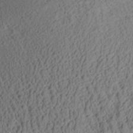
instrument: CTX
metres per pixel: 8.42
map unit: Aa
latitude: 29.0269
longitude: -135.8961
